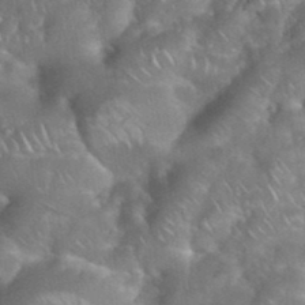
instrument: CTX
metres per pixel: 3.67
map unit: eHh
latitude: 38.5924
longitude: -58.7813
